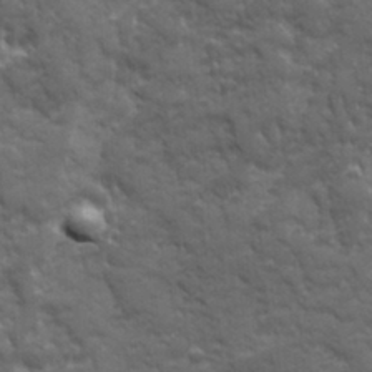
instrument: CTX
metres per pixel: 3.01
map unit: Ave
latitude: 19.5371
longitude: -133.5560
